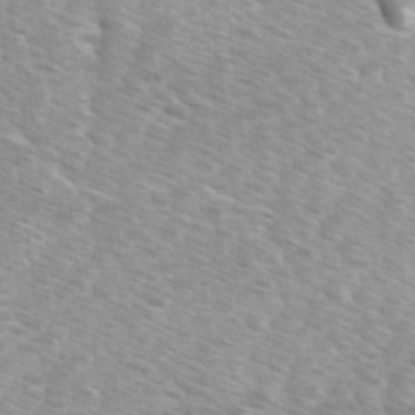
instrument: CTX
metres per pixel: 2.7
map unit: Ave
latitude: 1.2726
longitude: -112.0633
